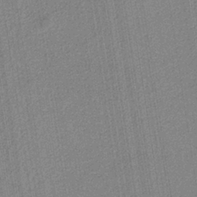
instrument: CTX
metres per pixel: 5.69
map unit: eAb
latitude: -38.1984
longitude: 51.9367
